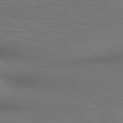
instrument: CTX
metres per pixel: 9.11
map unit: lApd
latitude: 80.2900
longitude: 119.6344
